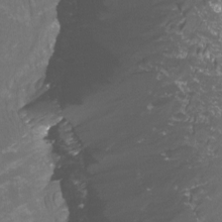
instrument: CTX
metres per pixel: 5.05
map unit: Htu
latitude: -12.8975
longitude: -47.0081
